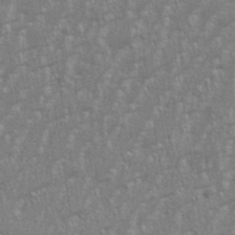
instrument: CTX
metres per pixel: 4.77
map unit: eHh
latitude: 34.6679
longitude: -132.6113
